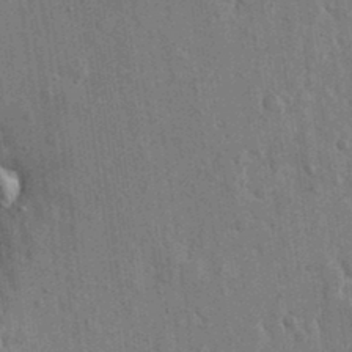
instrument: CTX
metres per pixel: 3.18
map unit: eHh
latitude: 15.6127
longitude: -68.7813
